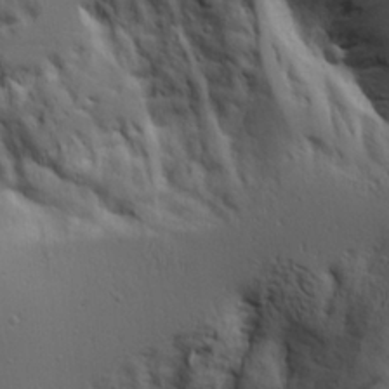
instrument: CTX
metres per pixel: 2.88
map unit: Aa
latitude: 18.2900
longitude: -125.6882
